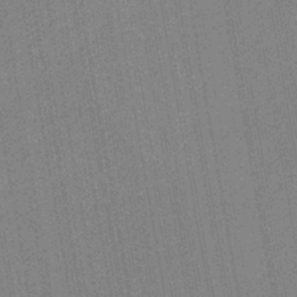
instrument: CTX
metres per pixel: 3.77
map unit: HNb
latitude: -37.0864
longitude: 57.0486
